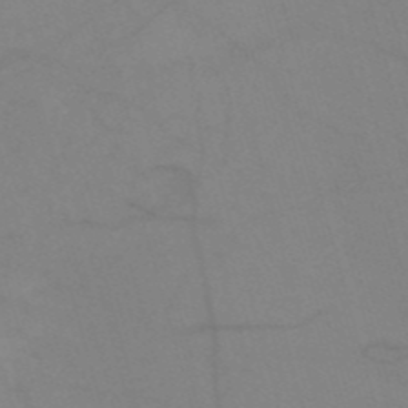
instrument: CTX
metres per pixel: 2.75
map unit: HNb
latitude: -53.2187
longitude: -49.7639
